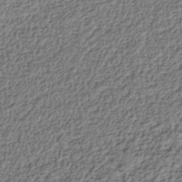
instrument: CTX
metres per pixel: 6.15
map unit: Nhe
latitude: -40.4629
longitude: -110.6680
